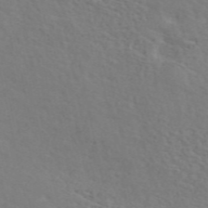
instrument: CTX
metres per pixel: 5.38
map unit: ANa
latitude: 48.3089
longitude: -76.1389
